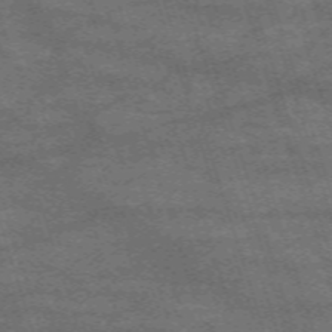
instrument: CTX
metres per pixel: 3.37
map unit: eHh
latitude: -63.1242
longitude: 53.7855
